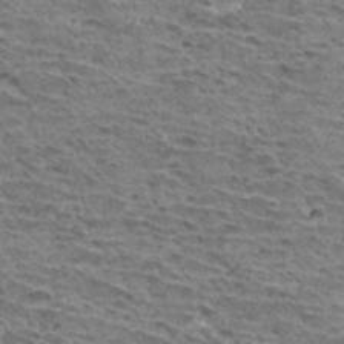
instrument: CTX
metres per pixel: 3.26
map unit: Hto
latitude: 32.5357
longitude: -40.1955
